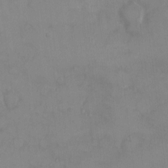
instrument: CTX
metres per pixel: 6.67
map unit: HNhu
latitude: 4.3089
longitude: 7.5588
